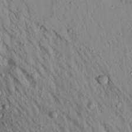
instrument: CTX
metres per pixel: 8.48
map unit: Aa
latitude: 19.2726
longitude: -147.5183
